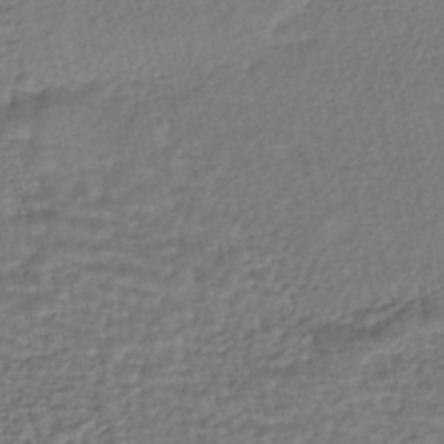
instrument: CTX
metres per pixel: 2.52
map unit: HNhu
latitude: -45.6911
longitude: 96.0472
